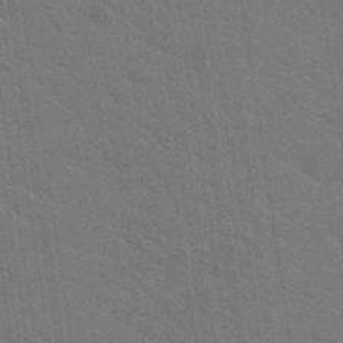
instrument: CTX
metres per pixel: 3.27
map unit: Hto
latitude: 34.5734
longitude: -51.6505
